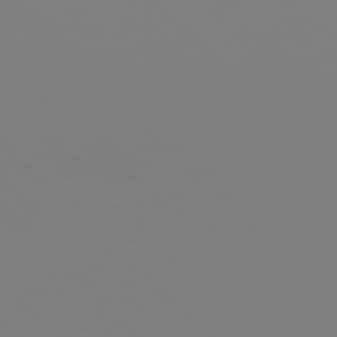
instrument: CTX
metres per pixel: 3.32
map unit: Hpe
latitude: 77.1025
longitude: -132.5357
